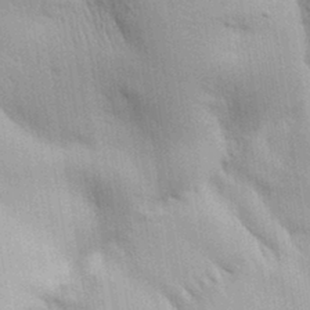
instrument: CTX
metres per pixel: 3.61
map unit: Aa
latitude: 31.9151
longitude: -140.4790
